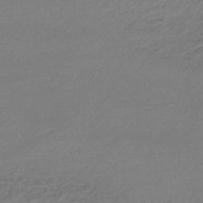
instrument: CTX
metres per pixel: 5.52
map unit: lHb
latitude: -45.5966
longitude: 62.9919
